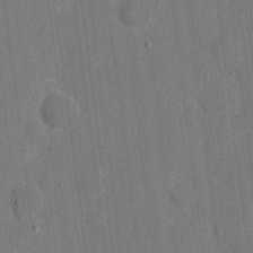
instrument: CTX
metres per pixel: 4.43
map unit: eHh
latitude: 7.0647
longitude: -67.9339
